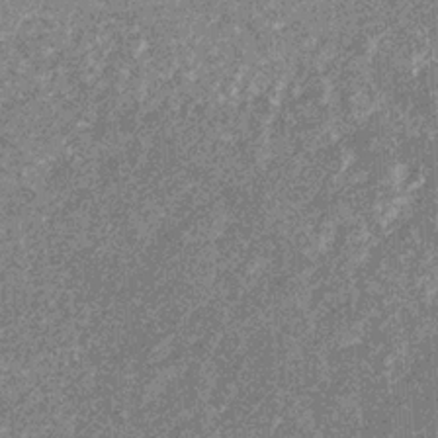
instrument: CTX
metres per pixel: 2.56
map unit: eHb
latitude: -31.7477
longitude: 69.6155
